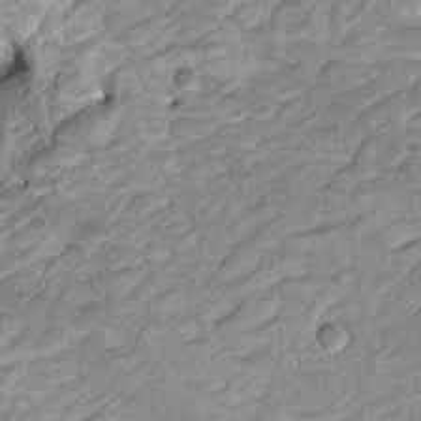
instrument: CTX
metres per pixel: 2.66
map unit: HNhu
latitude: 3.8772
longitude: -2.9891
